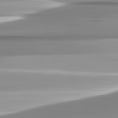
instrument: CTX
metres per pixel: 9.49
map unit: lApd
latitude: 82.7435
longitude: -137.7639
